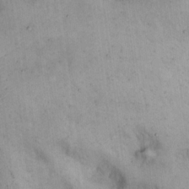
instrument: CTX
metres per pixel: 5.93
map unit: eHh
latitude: 14.6302
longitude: -64.0822
